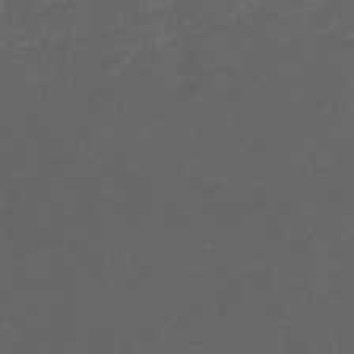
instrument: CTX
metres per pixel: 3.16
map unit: HNhu
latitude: -43.1431
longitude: 97.3699
